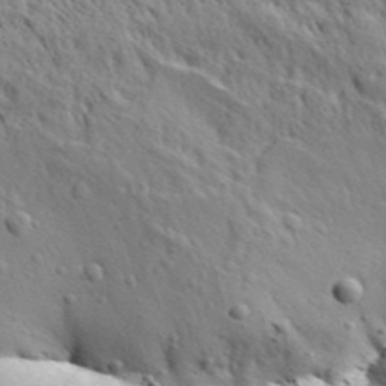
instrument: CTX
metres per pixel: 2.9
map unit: Aa
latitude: 32.0255
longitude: -134.9324
